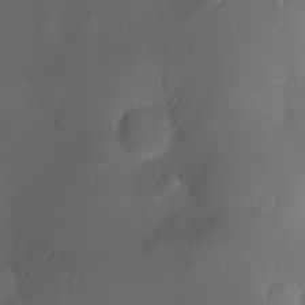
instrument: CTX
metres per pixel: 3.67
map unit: Hve
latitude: -10.0094
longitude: 174.7841
